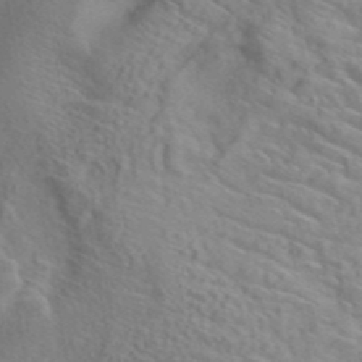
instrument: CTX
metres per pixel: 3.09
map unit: ANa
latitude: 42.4034
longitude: 53.7288
